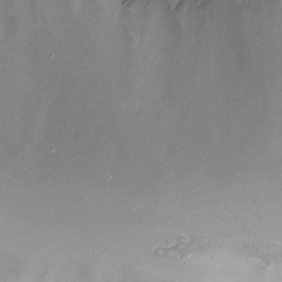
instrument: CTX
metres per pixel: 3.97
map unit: Nhu
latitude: -8.3684
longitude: -72.9892
